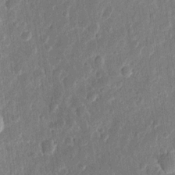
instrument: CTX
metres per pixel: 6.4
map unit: eHh
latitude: 11.4804
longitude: -70.2900
